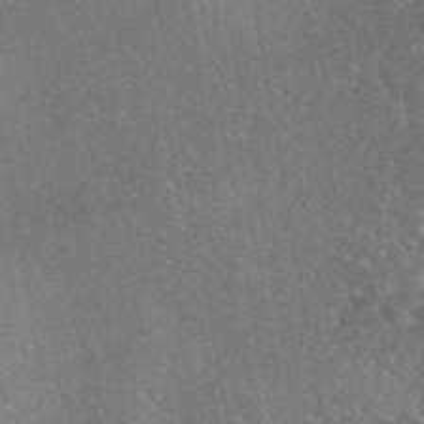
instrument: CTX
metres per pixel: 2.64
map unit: eAb
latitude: 45.7827
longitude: 113.4832
